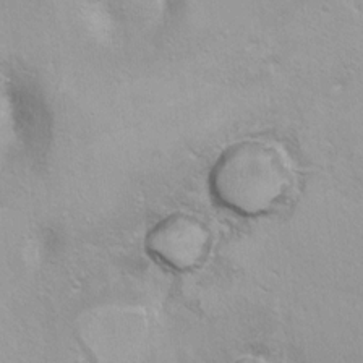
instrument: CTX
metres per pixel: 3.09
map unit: Ht
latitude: 5.8772
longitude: -29.3481
